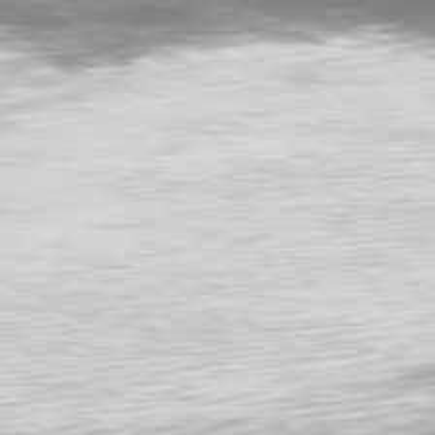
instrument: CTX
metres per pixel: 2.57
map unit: Ap
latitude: -79.8800
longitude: -61.6316
